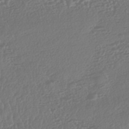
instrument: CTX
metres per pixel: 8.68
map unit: HNhu
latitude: -44.0472
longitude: 104.4440
